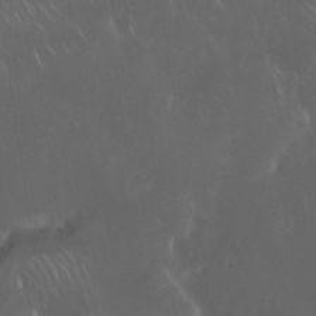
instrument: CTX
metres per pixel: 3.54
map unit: Nhu
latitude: 29.9906
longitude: -58.3089
